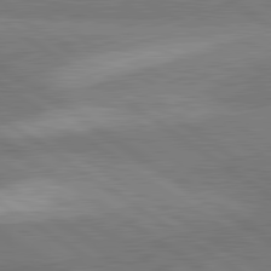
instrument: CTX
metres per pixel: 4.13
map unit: lApd
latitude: 81.3104
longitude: 140.3684
